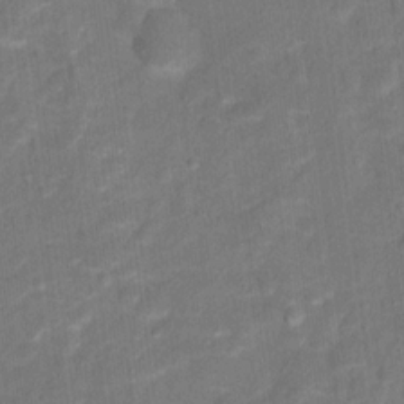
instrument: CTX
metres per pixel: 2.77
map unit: Hto
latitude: 15.6694
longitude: -39.6883
